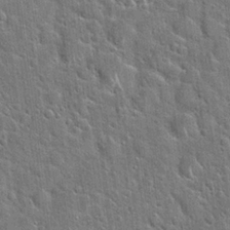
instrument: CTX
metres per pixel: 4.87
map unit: Hto
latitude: 21.2726
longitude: -51.5371
